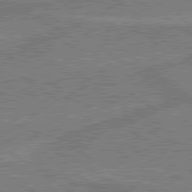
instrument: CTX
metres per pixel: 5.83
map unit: lApd
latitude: 79.6883
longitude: 170.4062
